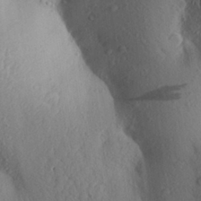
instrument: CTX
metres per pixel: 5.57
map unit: Aa
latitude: 25.3481
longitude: -149.7639
